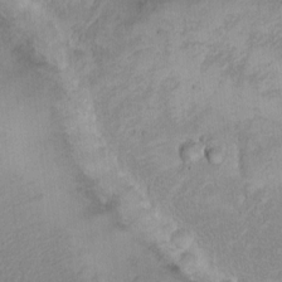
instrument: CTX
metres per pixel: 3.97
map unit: eHh
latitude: -8.8408
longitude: -67.9906
